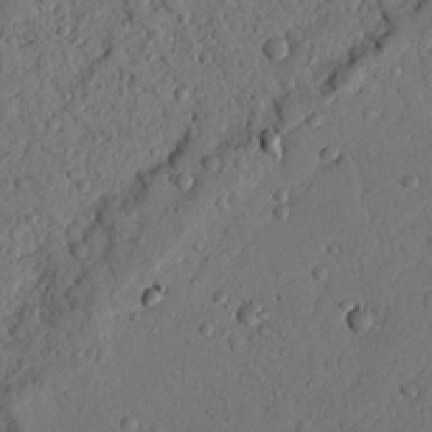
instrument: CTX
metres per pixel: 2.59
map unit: Nhu
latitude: 20.8569
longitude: -77.4804
